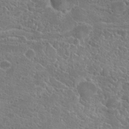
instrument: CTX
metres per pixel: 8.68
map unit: Hto
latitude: 19.4237
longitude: -36.8758
